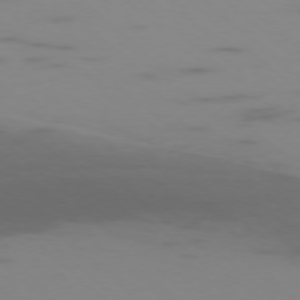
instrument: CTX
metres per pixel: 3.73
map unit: Ap
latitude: -77.5021
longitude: -67.5371
